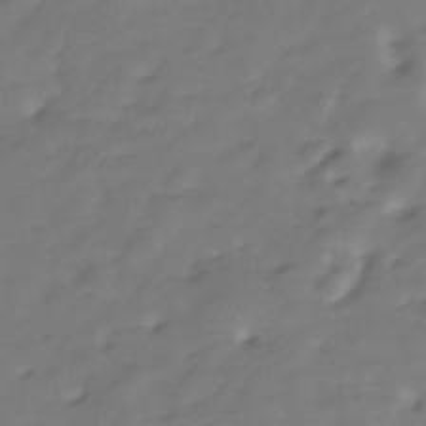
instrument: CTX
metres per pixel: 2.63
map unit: Hve
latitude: -30.1983
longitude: 91.6533
